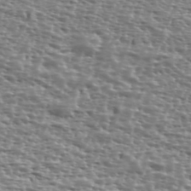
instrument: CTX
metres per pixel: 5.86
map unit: Ave
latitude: 39.2348
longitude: -112.0255
